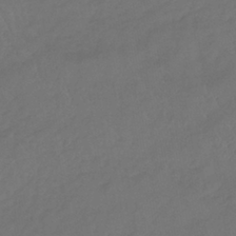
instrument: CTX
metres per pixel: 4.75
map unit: lHb
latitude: -39.2376
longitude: 71.0864
